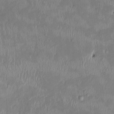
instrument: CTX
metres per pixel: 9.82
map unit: HNhu
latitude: 2.4223
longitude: -5.8016
